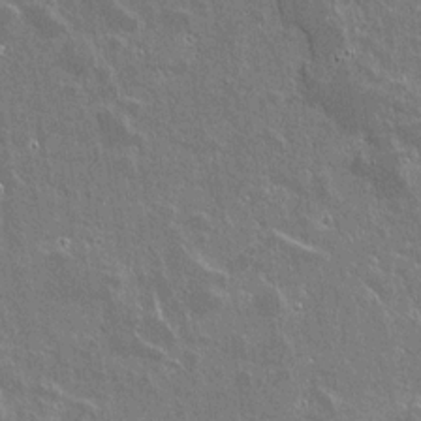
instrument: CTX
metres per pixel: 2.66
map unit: lAvf
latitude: 15.3860
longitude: -128.0822
